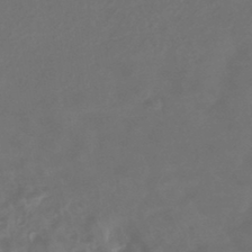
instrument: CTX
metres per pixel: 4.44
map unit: HNhu
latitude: -43.7666
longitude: 91.2754
